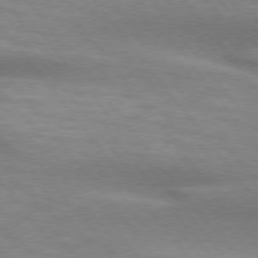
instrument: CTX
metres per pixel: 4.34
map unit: lApd
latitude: 74.7813
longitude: -50.4979
